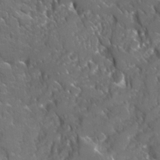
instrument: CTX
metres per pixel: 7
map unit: Ave
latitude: 17.3293
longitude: -130.4790
